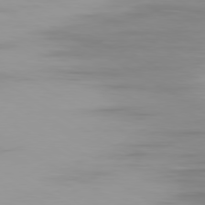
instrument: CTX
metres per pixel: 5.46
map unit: Ap
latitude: -79.7855
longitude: -92.5923
